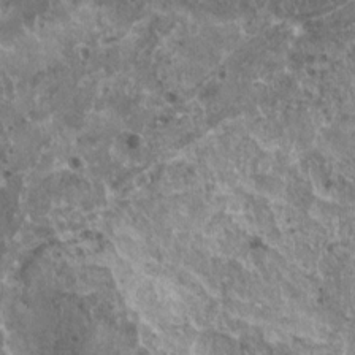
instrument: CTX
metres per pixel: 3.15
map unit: HNhu
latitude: 2.7813
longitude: 5.3509
